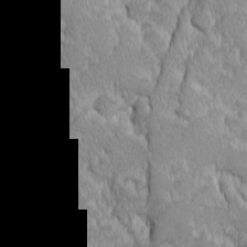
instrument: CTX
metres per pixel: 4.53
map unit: Ave
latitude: -10.7274
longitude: -117.7639
